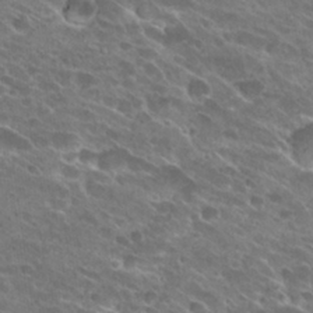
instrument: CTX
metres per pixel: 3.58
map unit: Hto
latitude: 26.5735
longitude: -41.9150
